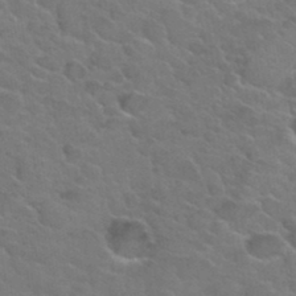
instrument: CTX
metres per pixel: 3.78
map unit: Hto
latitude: 34.3089
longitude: -50.2900
